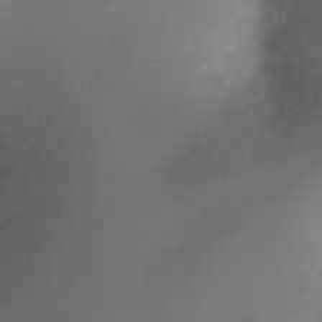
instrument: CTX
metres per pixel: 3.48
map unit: Ht
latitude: 2.2900
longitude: -27.4993
